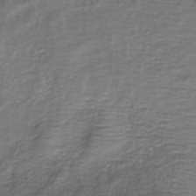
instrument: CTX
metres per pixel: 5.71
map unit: eHh
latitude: -40.7463
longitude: -29.4615
